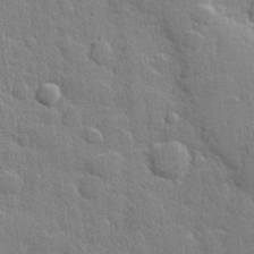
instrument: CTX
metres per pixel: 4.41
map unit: Hve
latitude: 24.8380
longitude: 149.5210
